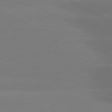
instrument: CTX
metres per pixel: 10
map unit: lApd
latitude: 80.6490
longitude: -150.1577
